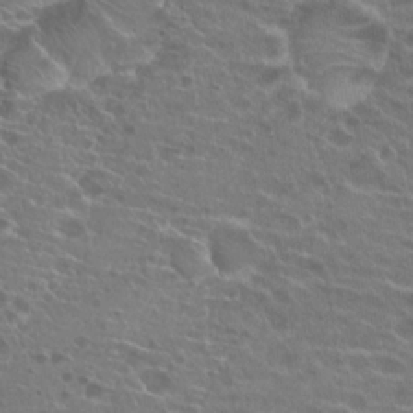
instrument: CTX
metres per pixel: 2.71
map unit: Hto
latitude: 20.2712
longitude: -40.6301
